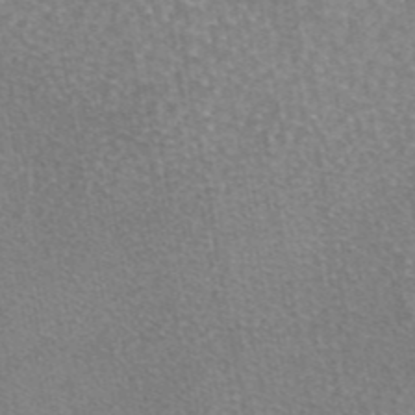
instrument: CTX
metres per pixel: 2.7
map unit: eAb
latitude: 45.5182
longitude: 105.9556
